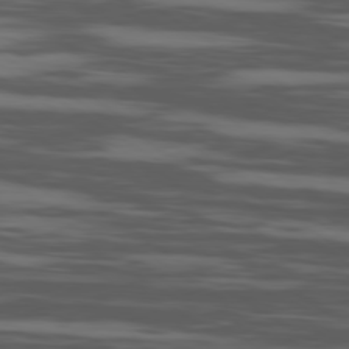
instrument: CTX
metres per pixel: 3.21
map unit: Ap
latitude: -80.1039
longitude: -102.9702
